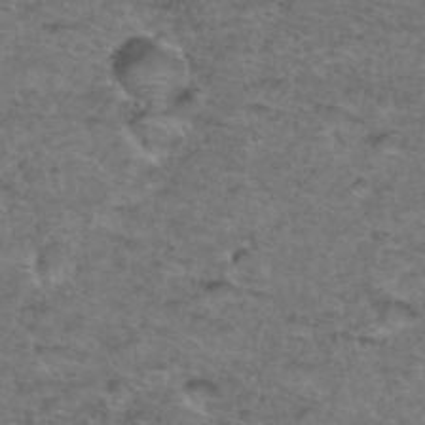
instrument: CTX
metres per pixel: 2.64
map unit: Hto
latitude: 36.2901
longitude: -48.4601
